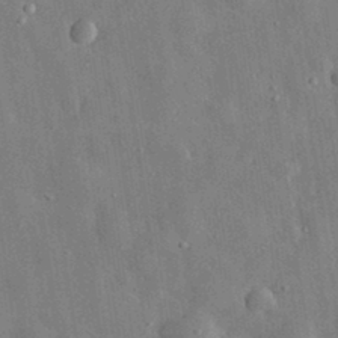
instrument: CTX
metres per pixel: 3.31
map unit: eHh
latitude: 32.0633
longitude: -77.6127
